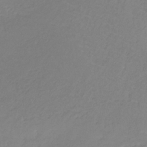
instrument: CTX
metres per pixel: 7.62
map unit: HNb
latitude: -31.6533
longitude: 61.6533
